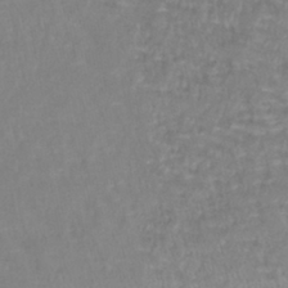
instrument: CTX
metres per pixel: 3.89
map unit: lHb
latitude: -40.8975
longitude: 65.2754
